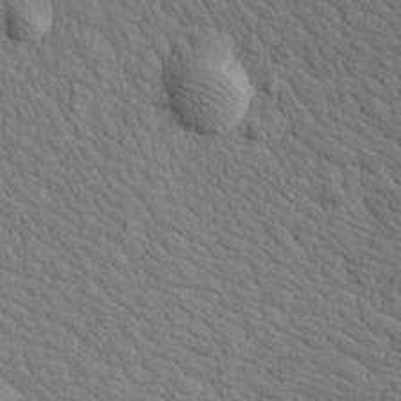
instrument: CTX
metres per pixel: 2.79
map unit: Aa
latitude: 19.4615
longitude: -141.4993
